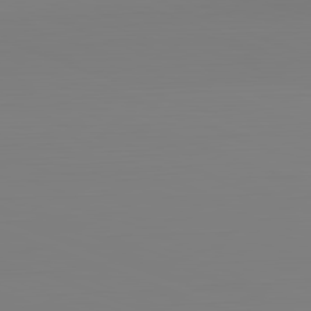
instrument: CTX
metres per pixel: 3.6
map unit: Hpe
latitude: -82.2739
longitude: 8.4818
